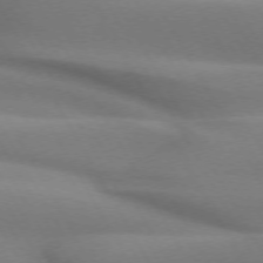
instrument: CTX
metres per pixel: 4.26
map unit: lApd
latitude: 72.2901
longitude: -51.4615
